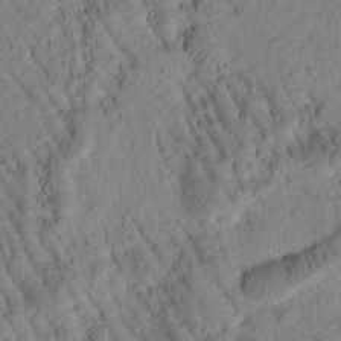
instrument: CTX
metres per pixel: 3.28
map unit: Htu
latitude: -1.6911
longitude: 171.8611
